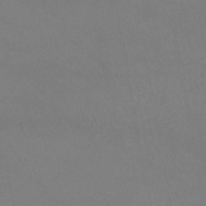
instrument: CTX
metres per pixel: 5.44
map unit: lHb
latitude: -38.6708
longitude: 73.1053
